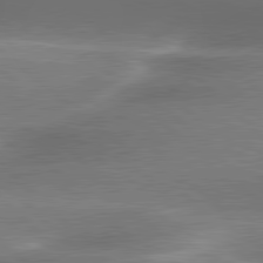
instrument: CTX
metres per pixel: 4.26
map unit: lApd
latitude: 80.3656
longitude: -118.8758
